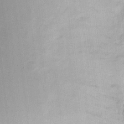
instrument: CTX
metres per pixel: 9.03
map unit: eHh
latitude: 9.4238
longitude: -71.0647
